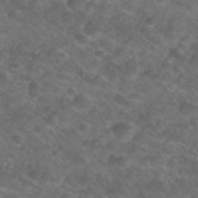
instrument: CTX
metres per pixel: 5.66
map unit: Nhu
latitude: 26.8758
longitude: -54.7057
